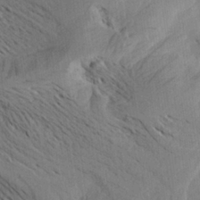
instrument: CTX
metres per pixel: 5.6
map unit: Aa
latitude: 25.5371
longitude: -143.4238
